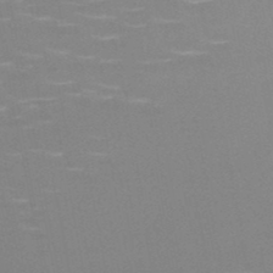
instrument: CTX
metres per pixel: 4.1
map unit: HNb
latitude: -47.5966
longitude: -46.3279
